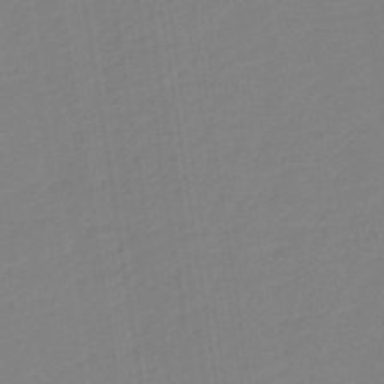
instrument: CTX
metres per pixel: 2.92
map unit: eHb
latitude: -48.1039
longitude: 87.7289
